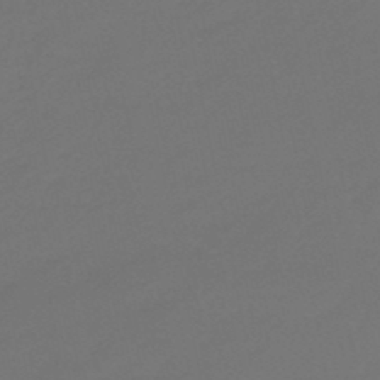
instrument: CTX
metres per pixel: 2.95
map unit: eHb
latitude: -47.9367
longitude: 86.3684
